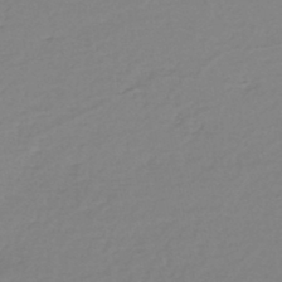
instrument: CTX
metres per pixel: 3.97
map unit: eHh
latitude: -45.9178
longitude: -29.2537
